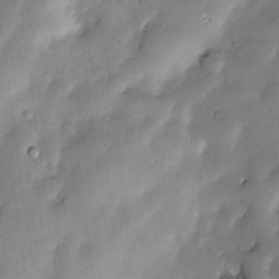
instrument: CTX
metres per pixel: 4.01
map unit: Nve
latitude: -22.8408
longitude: -138.7435
